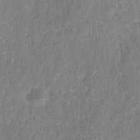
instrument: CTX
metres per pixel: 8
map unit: HNhu
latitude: -28.0094
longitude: 73.8989
